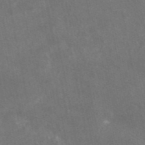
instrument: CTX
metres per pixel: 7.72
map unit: eAb
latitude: 46.7247
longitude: 124.1984
